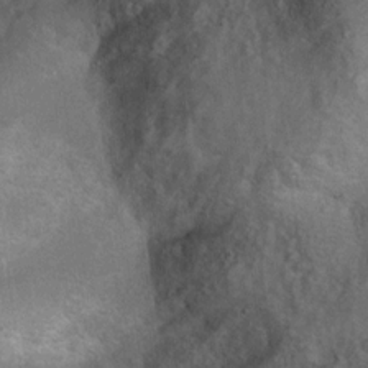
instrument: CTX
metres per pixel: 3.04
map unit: Ht
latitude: 7.0836
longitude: -30.4601
